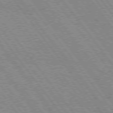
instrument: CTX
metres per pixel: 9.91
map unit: Hpe
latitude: 75.2537
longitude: -149.4049
